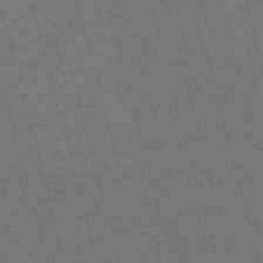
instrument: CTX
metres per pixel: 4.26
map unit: Nve
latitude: -59.2753
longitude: 62.0850
